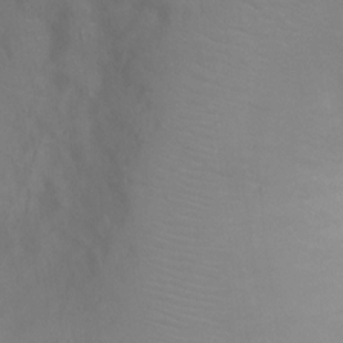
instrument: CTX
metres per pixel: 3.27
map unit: Ht
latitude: -4.1039
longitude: -27.9717
